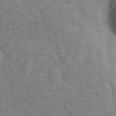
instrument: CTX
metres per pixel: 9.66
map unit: Hto
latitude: 17.7261
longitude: -43.2348
